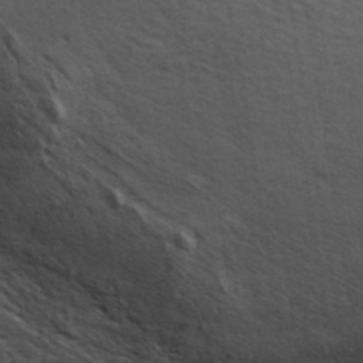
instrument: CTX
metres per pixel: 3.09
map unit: ANa
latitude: 42.6491
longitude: 17.5399
